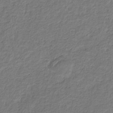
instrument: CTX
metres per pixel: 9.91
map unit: eHb
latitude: -30.9352
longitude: 69.5588
